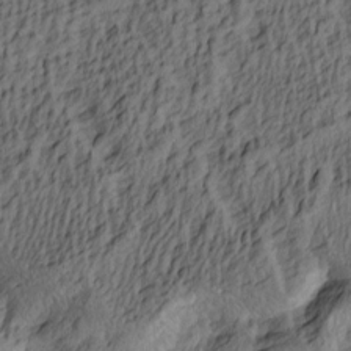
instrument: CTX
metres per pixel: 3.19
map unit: lAa
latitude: 4.1956
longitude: -113.8772
